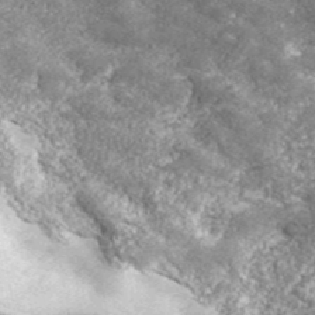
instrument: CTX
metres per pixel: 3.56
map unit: eHh
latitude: 42.8569
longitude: -90.1578
